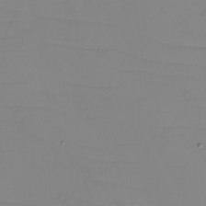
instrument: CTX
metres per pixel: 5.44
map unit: eHh
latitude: -6.1039
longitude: -80.2145
